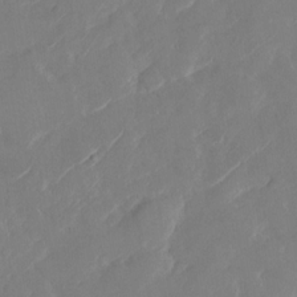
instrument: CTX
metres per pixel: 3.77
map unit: Nhu
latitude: -29.1431
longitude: -72.4601
